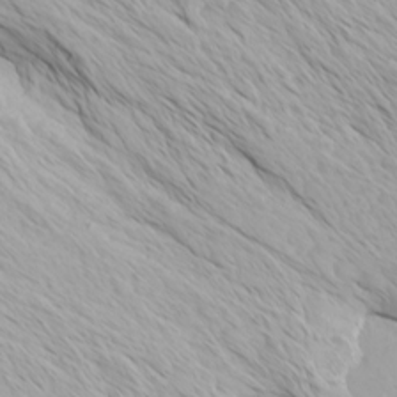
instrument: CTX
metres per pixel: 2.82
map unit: Htu
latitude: -4.0283
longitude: -73.2348
